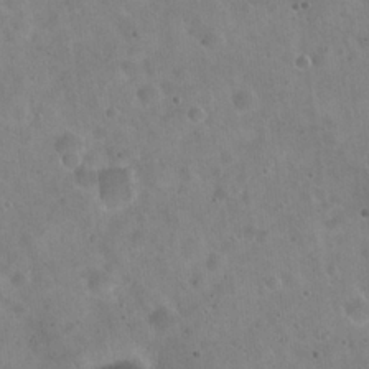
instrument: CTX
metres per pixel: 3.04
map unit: Hto
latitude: 21.8584
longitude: -54.1956
